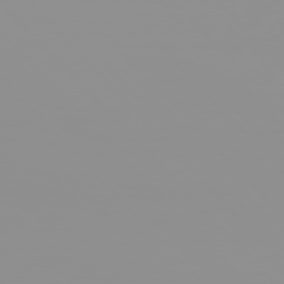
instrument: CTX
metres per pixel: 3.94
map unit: Hpe
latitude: 77.0647
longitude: -140.0444
